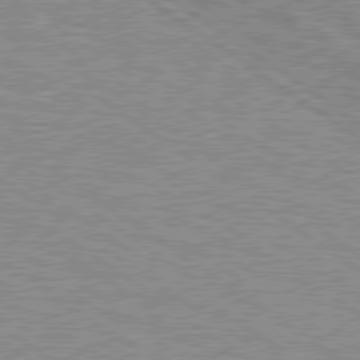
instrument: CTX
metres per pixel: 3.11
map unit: lApd
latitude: 79.1026
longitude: -161.8961
